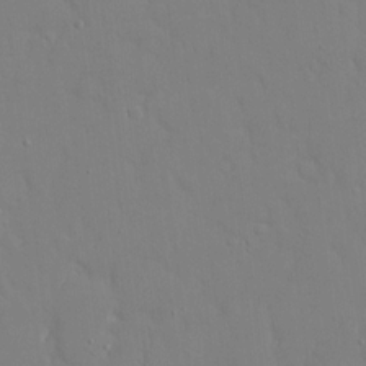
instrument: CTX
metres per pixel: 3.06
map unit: eHh
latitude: 15.0081
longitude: -71.3481
